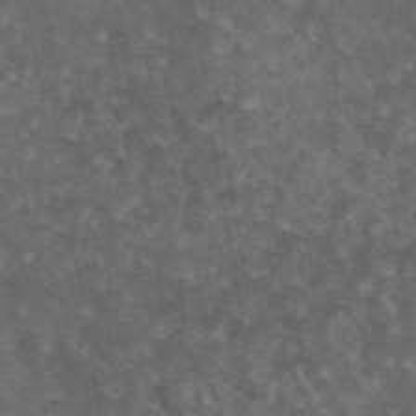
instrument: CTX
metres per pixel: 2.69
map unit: eAb
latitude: 45.0647
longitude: 116.3684
